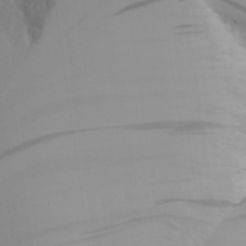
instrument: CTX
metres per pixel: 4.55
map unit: Aa
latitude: 26.2334
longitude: -132.9514
